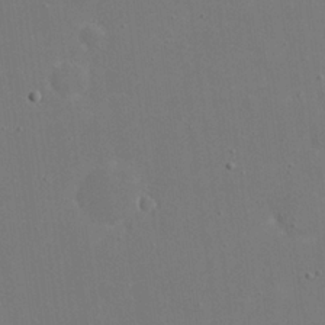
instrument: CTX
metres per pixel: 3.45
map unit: eHh
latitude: 20.9325
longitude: -71.4048
